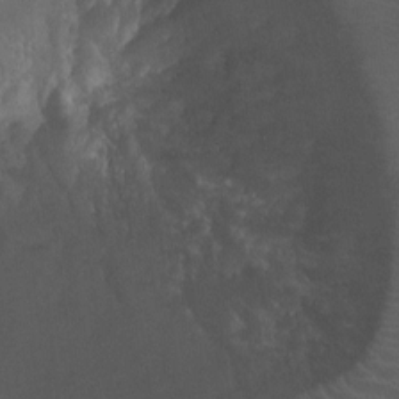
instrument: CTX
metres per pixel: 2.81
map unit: Ht
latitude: -9.6344
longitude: -21.1592
